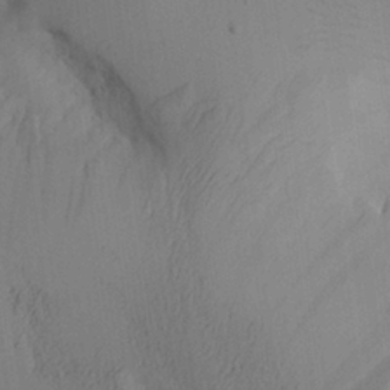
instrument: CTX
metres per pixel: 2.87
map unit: Aa
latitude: 27.1025
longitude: -132.5735
